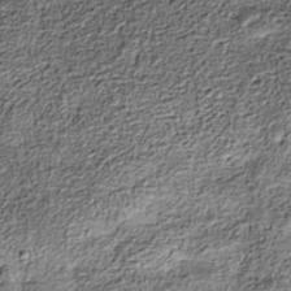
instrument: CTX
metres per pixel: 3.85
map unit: Nhe
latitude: -38.6897
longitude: -147.5372
